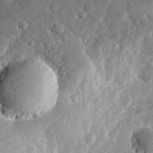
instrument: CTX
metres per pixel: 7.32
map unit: lHvf
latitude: 32.1956
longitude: -84.9514
